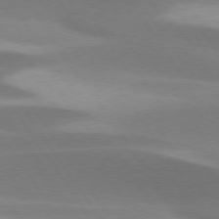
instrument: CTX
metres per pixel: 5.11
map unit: lApd
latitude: 75.3482
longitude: -66.8191
